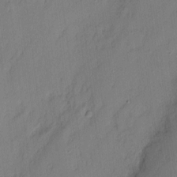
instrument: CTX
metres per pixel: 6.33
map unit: eHh
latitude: 3.5749
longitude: -77.1970
